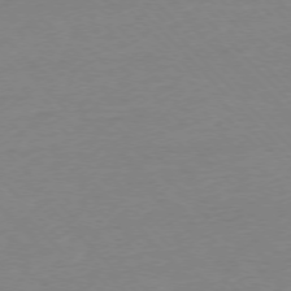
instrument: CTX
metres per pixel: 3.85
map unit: Ap
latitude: -76.5574
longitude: -92.4979
